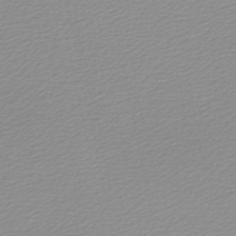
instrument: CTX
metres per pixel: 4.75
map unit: lHb
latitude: -46.3117
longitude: 65.0298
